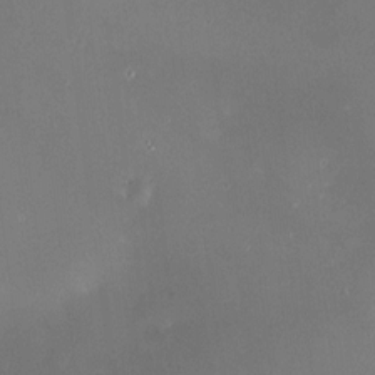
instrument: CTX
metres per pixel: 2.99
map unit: HNhu
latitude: 6.7624
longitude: 7.9178
